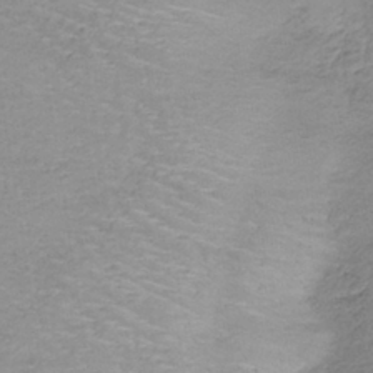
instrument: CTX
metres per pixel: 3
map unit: lHb
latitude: -35.6533
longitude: 71.4266
